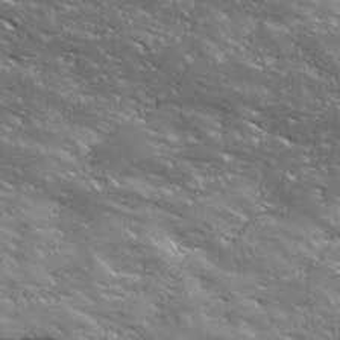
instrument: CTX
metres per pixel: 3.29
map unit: Ave
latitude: 19.1214
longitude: -136.1011
